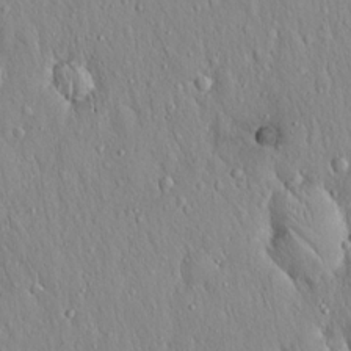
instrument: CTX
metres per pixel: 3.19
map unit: Hto
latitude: 17.2348
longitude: -58.1767
